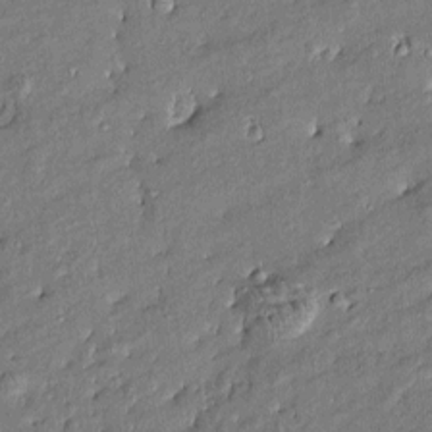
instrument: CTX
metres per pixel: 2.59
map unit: Htu
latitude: -8.2172
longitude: 176.9542
